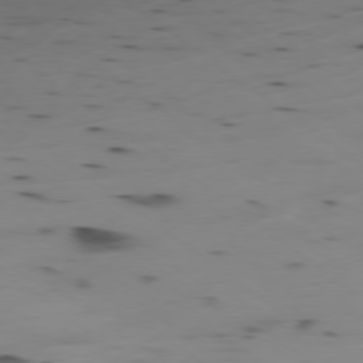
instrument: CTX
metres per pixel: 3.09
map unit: Ap
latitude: -78.8030
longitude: -73.2159
